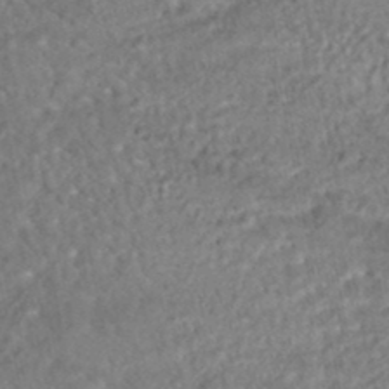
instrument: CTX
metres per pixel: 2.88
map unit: HNhu
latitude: -48.3496
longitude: 102.5952
